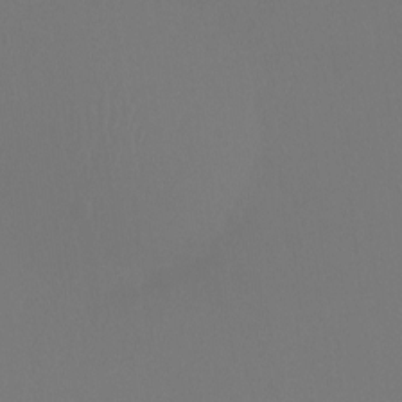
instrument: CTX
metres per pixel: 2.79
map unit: Htu
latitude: -14.1417
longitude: -48.3089
